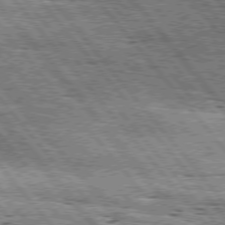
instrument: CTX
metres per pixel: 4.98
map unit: Hpe
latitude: 75.4238
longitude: -157.1025
